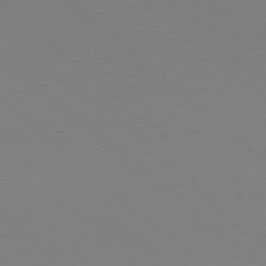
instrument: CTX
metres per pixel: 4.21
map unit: Ap
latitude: -78.0283
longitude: -91.1214
